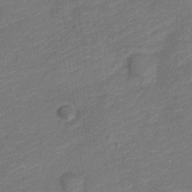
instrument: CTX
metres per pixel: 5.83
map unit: Nve
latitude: -18.7841
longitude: 108.7085
